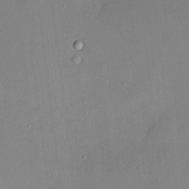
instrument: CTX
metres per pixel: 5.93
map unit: HNhu
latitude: 6.9892
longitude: 9.5021
